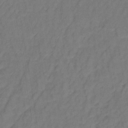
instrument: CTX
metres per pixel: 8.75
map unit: lHb
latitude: -35.1998
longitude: 64.7274
